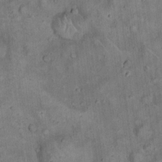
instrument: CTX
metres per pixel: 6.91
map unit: eHh
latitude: 19.3859
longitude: -60.6679
